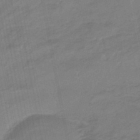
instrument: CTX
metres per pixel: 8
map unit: eHb
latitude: -46.0661
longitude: 87.8989
